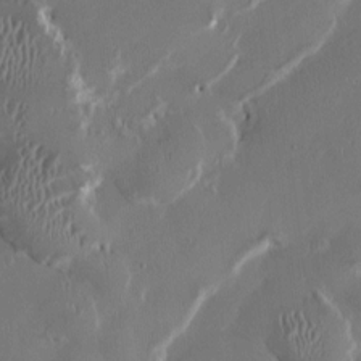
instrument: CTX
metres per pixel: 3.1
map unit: HNhu
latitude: 1.2159
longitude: -4.7624
